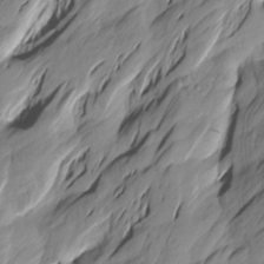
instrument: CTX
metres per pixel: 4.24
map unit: Htu
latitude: -2.4062
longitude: -175.3104
